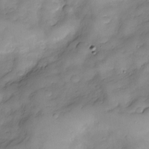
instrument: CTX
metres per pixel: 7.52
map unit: Nve
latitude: -26.0849
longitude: -149.3104
